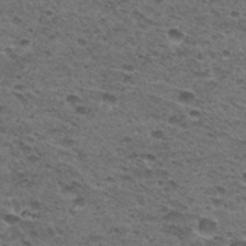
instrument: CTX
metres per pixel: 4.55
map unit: Hto
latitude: 32.7813
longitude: -48.2711
